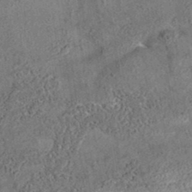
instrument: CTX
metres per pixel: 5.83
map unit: eAb
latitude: 35.3670
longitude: 110.7652
